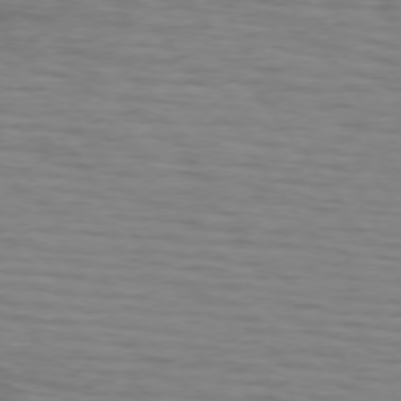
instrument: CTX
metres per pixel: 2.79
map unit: lApd
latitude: 74.7246
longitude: -71.7072
